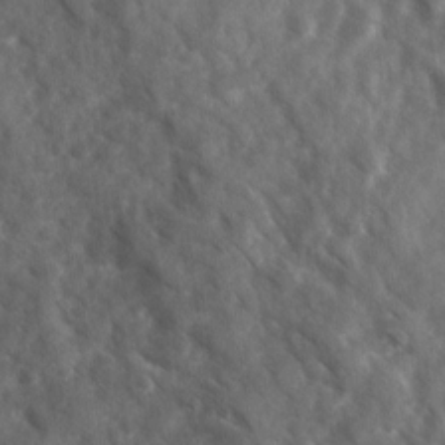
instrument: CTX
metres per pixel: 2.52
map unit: Ave
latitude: 17.2348
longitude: -131.4994
